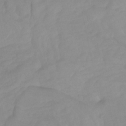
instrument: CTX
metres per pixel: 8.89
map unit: Htu
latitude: -8.1606
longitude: -65.4426
